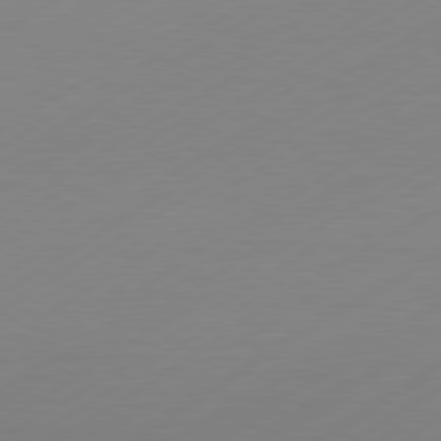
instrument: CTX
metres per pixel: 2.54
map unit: Hpe
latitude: -81.4644
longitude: 14.1795
